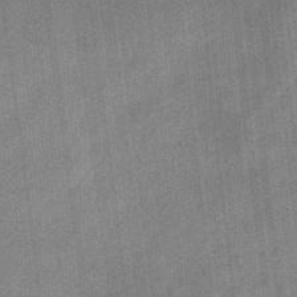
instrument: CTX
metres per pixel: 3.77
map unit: eHb
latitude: -31.0675
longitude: 73.8989
